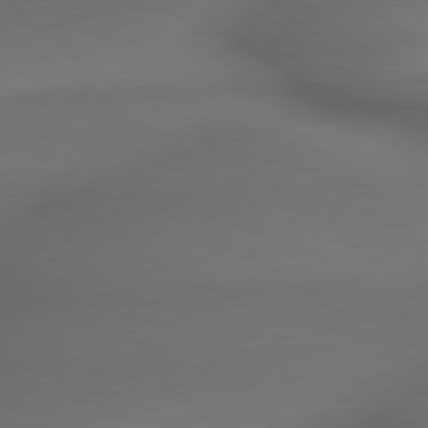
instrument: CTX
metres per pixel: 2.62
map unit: lApd
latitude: 79.5371
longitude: -173.4048
